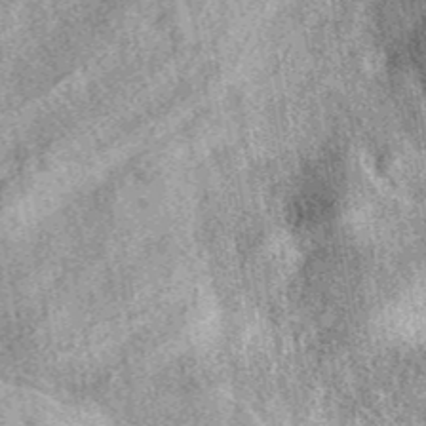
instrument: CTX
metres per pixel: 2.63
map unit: eAb
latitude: 39.6883
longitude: 110.1984
